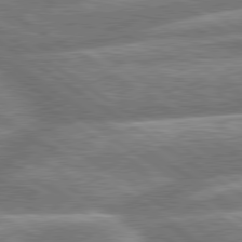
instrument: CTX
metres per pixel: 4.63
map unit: lApd
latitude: 79.8017
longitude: -159.5560
